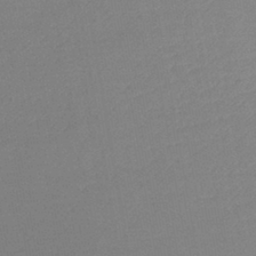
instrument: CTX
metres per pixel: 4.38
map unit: lHb
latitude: -41.5777
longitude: 73.4832
